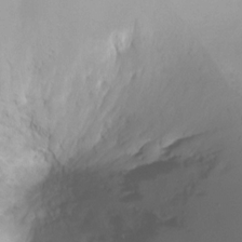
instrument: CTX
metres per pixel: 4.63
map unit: Ht
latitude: -6.2739
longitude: -30.2712
